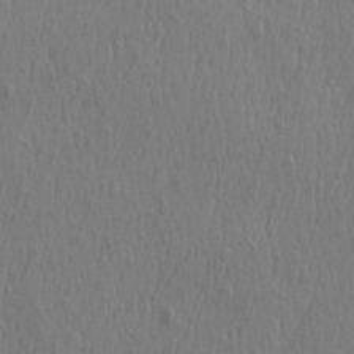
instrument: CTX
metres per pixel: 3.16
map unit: eHh
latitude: 33.8205
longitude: -133.2726
